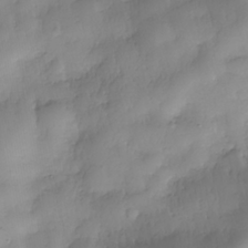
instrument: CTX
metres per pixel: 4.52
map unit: Nhe
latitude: -37.7099
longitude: -147.3860
